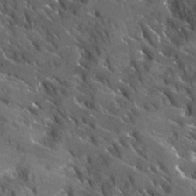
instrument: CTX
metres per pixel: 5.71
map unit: Ave
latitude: 17.5749
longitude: -130.1578
